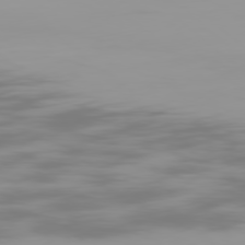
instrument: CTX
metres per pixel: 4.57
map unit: Ap
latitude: -79.3887
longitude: -69.0459
